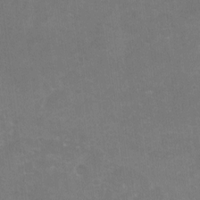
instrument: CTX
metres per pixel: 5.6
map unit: Nhu
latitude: -15.8234
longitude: -58.3656
